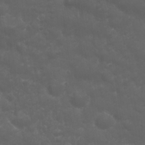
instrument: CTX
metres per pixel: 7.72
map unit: Nhu
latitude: 23.3671
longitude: -61.7071
